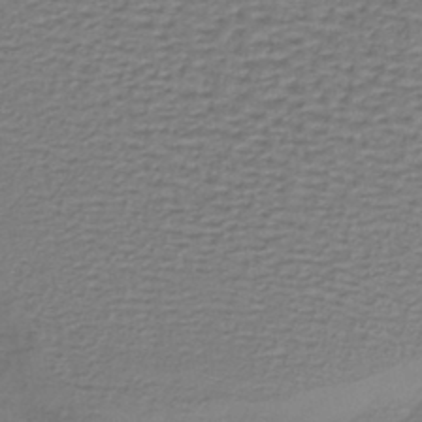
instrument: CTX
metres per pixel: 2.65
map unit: lHb
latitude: -40.3117
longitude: 61.7100
